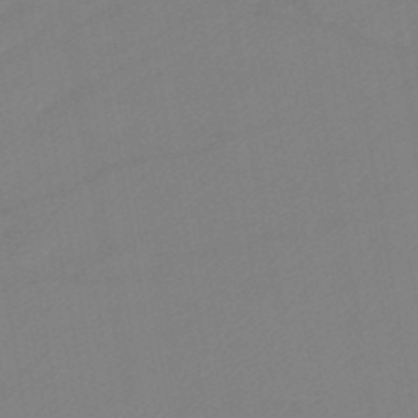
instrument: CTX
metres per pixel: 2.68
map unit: lHb
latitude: -46.4062
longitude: 67.4265
